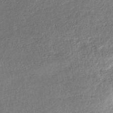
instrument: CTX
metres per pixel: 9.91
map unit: lHb
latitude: -38.6897
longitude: 68.0094
